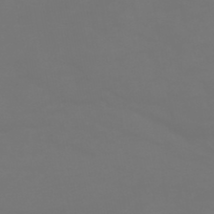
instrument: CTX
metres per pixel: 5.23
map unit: HNhu
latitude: -47.0864
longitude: 90.5763
